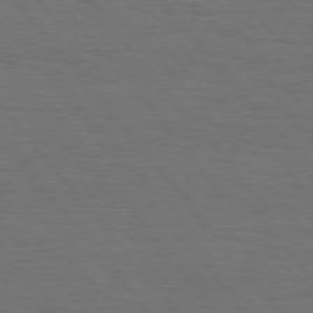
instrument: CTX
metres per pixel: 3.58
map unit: Hpe
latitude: 75.9150
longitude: -131.4049
